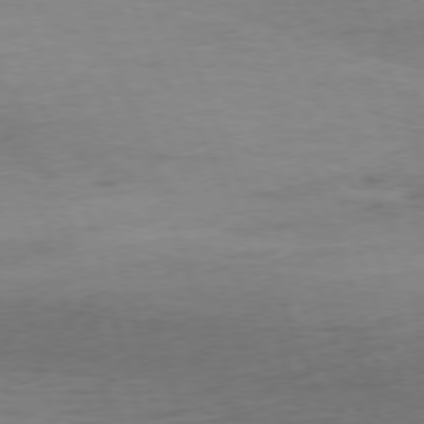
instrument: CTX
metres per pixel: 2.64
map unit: Ap
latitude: -76.7841
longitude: -72.7436
